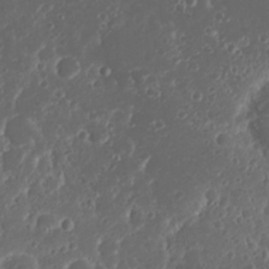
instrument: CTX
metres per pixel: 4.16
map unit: Nhu
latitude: 23.6694
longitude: -59.4049
